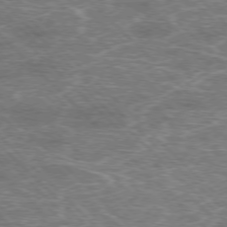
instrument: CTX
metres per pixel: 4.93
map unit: Hpe
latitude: -77.1431
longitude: -11.7261
